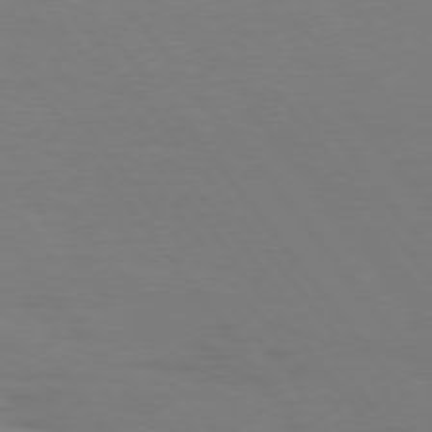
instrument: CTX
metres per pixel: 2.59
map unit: Hpe
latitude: 75.6127
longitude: -140.8002
